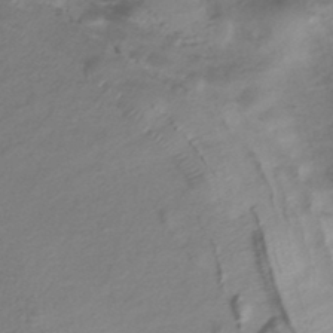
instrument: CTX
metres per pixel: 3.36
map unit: HNhu
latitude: -41.5399
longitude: 94.4251
